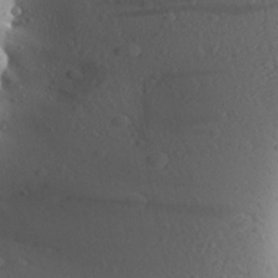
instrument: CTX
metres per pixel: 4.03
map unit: Aa
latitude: 27.8206
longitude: -143.4049
